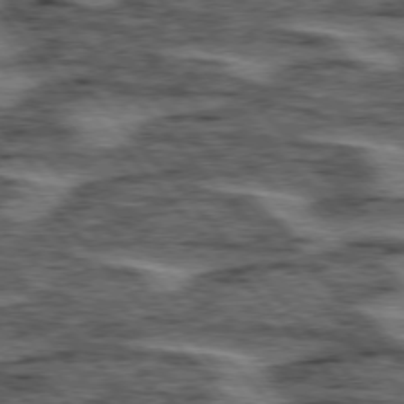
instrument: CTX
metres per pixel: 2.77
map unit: lApd
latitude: 75.9339
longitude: -77.1970
